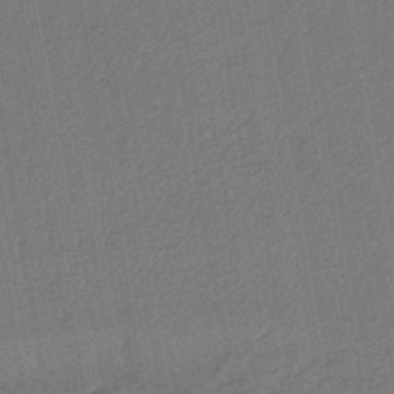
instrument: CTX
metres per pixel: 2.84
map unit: lHb
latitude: -42.9919
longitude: 60.9920
